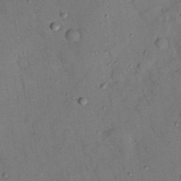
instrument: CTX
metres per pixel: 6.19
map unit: Nhu
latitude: 25.3859
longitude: -73.4616
